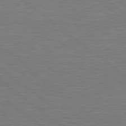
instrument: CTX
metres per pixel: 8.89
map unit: Hpe
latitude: 78.6869
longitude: -126.1578
